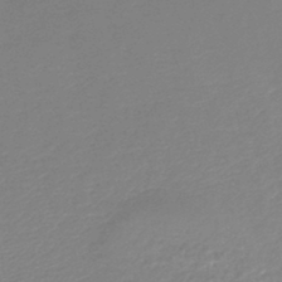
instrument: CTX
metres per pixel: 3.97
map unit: lHb
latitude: -44.9542
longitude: 60.8219
